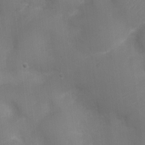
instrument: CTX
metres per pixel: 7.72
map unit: Nhu
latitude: 4.3089
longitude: -16.9703
